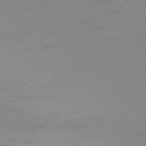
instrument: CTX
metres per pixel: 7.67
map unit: Ap
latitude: -77.0675
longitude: -84.8191
